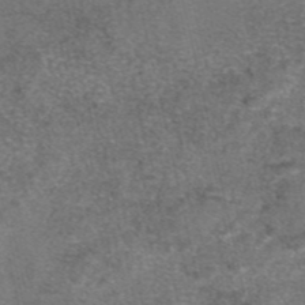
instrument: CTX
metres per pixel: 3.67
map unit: eAb
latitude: 46.6680
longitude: 105.0297
